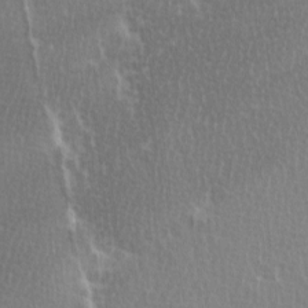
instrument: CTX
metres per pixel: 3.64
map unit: Ave
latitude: -0.1795
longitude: -114.7246
